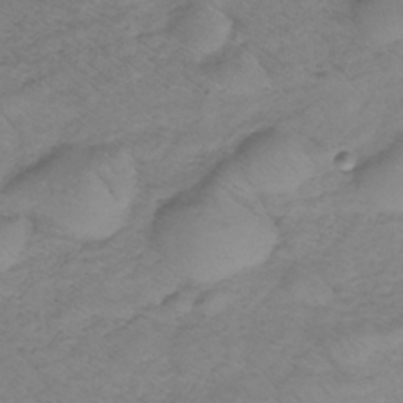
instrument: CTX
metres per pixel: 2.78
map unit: lHb
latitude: -33.2376
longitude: 67.6155
